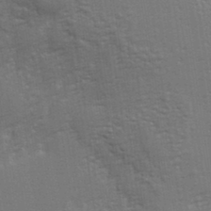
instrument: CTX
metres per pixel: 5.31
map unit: eHh
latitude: 34.4412
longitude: -132.8947
